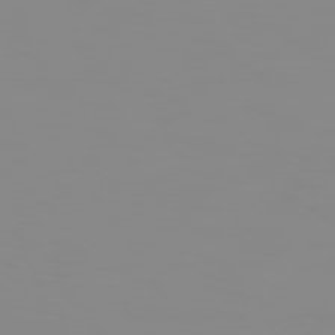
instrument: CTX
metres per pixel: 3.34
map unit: Hpe
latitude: 74.2900
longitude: -128.0255
